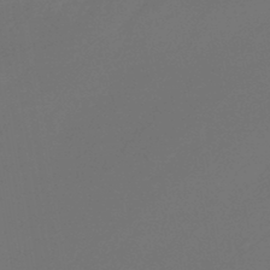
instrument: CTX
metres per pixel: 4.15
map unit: lHb
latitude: -43.7477
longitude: 75.6911
